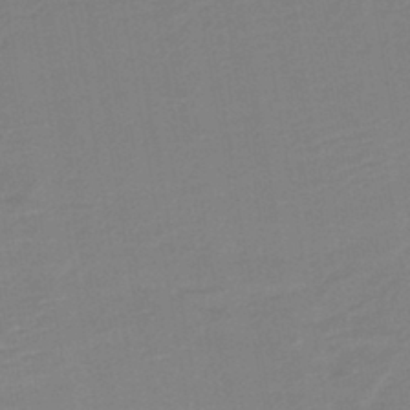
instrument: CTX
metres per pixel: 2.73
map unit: HNb
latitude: -41.6155
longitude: 51.2376
